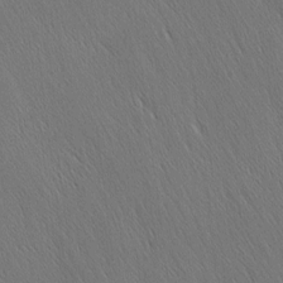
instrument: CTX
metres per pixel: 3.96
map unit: Nhu
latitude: -4.9163
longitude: -151.1214
